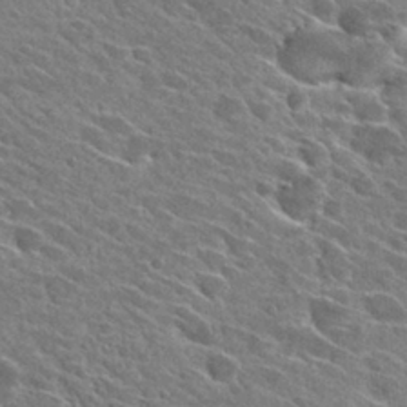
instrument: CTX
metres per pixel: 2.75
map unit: Hto
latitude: 28.6112
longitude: -42.8191
